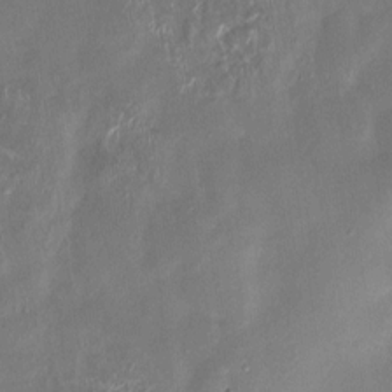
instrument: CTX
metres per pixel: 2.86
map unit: HNhu
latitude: 3.5182
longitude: -7.5371
